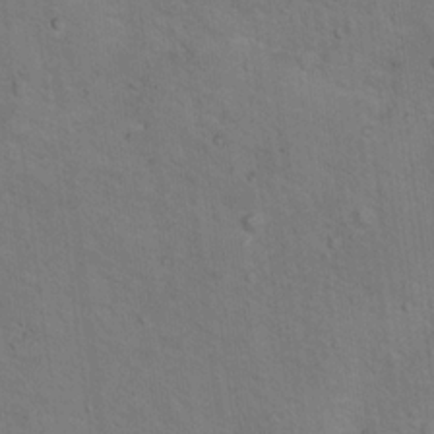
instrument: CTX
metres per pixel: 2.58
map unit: Hto
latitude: 15.9151
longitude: -36.7058
